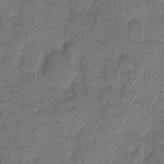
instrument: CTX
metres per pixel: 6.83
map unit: eHh
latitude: 8.5168
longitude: -64.0255
